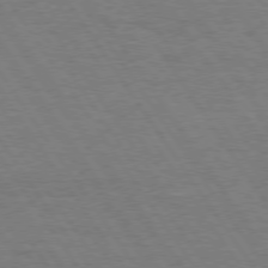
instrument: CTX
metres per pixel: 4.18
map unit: Hpe
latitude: 74.7435
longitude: -140.3089
